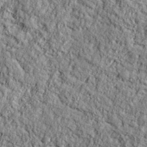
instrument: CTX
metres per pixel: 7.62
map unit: eHh
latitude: 37.7639
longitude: -81.5938
